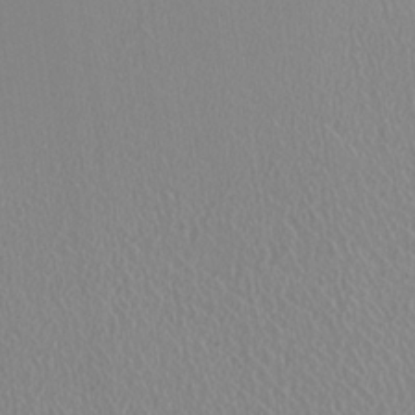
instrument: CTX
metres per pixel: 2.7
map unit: HNhu
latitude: -0.3685
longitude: -1.1781
